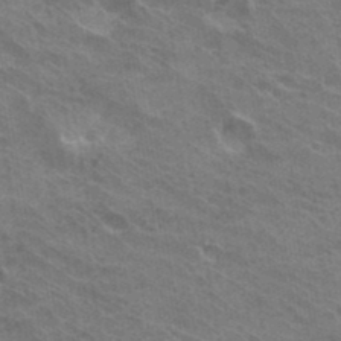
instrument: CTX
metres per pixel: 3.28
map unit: Hto
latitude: 32.4223
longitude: -40.8191
